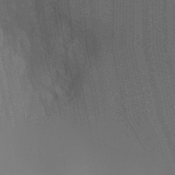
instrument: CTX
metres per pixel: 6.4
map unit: Ht
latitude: -4.2739
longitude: -27.2726
